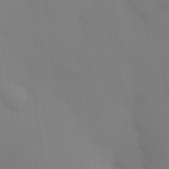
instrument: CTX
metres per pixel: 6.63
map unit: HNhu
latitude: 14.2334
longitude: 13.0487
